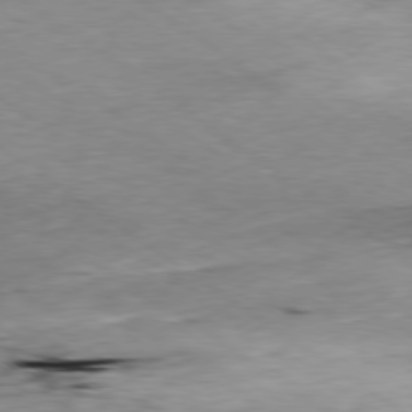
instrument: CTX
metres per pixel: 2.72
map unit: Ap
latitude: -79.6344
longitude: -91.7261
